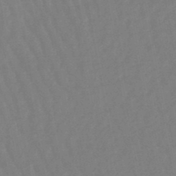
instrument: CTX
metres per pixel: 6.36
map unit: eHb
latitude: -46.8219
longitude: 80.2173
